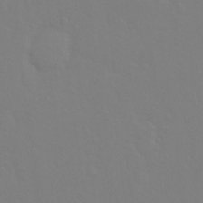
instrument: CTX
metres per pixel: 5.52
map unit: Hto
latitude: -7.5210
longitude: -38.5168
